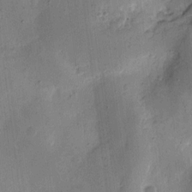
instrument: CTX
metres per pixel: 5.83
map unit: eHh
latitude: 11.1781
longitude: -69.0837
